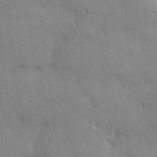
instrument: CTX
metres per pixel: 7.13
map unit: Nhu
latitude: 2.9891
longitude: -75.3104
